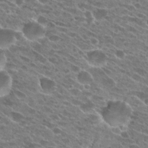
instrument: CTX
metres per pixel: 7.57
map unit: Hto
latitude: 24.4034
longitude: -41.8961
